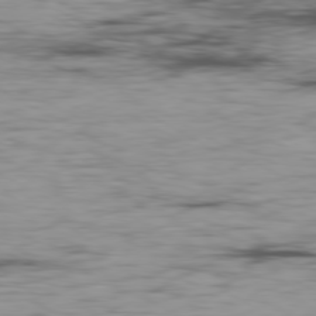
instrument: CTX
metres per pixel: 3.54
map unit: Ap
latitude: -80.1417
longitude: -90.7813
